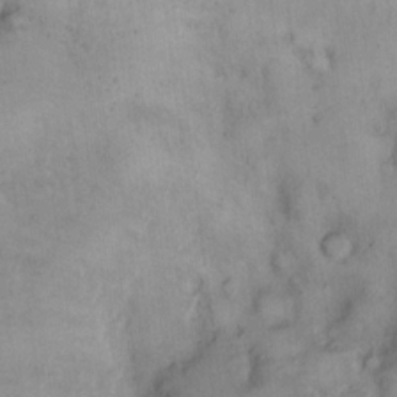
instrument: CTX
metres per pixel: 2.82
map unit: eHh
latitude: 13.7261
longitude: -62.8569
